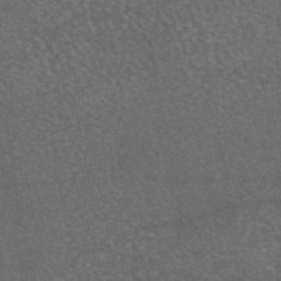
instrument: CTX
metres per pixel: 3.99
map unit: eAb
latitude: 46.3845
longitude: 119.4454
